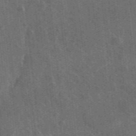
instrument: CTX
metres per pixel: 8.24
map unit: lHvf
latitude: 35.7071
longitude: -90.4034
